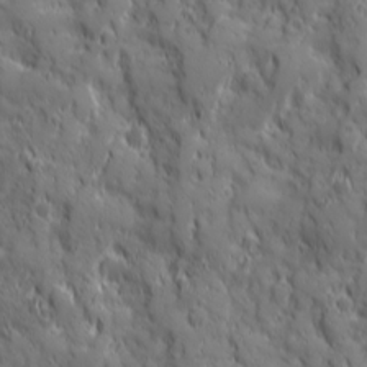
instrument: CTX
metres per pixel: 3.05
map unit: Ave
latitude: 19.8016
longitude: -133.0647
